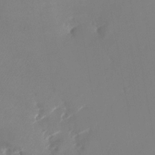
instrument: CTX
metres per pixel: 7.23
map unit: Nhu
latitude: -24.1417
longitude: -73.1026
